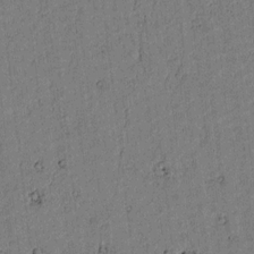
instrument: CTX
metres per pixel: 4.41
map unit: lAvf
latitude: 4.1011
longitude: 168.6518
